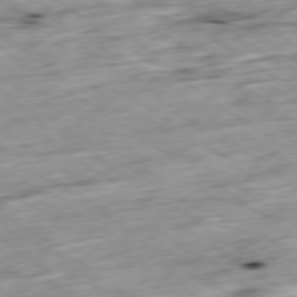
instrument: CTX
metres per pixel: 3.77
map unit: Ap
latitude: -79.7477
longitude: -89.8962
